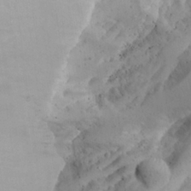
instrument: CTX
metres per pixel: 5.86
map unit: Aa
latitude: 24.3278
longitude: -127.8772
